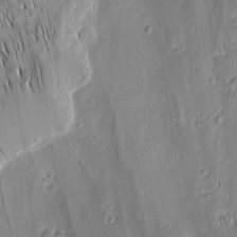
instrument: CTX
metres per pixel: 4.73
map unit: Nhu
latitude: -5.4265
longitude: -152.1578
